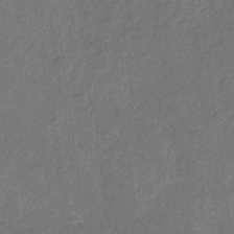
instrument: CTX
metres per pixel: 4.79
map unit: eHb
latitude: -30.9541
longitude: 69.9556
